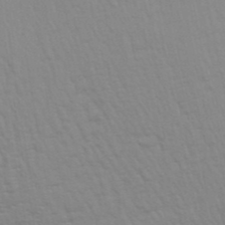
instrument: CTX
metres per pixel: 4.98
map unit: Aa
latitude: 28.7246
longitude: -139.9717
